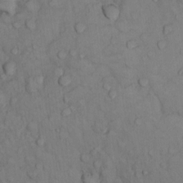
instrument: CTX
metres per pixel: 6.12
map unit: Nhu
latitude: 13.3293
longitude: -29.2159
